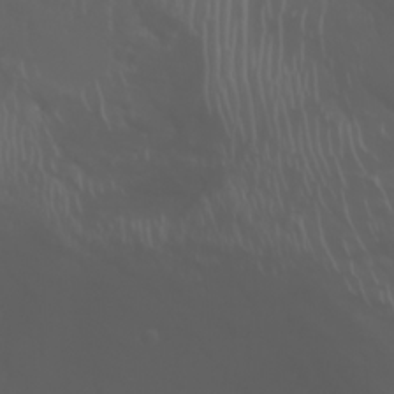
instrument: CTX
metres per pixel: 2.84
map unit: Nhu
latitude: -7.5777
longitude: -84.8947
